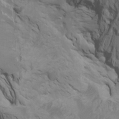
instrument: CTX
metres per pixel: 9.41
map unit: Htu
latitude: -6.9353
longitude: -68.0444
